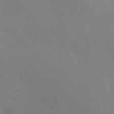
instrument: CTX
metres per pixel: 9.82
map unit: Hve
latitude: 19.3292
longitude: 149.4266
